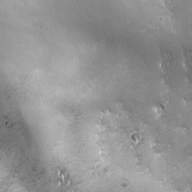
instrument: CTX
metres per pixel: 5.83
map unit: Ave
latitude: -7.5966
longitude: -121.5371
